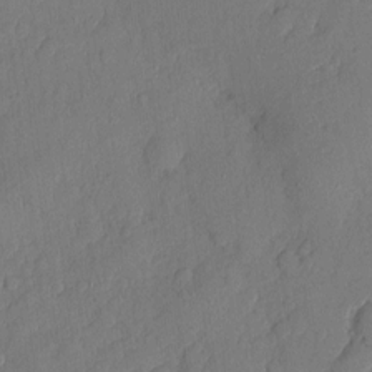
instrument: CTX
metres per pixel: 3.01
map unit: eHh
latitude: 6.0255
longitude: -74.8947
